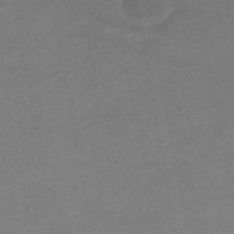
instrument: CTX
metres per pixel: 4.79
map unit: lHb
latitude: -45.4832
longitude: 73.3320
